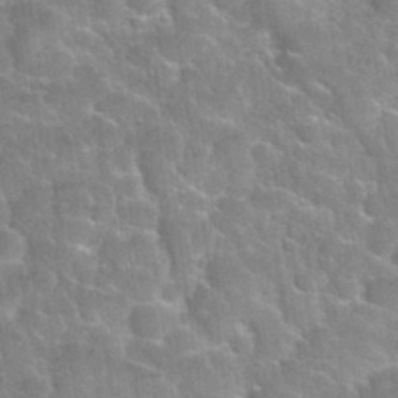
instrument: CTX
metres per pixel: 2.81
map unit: Nhu
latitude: 31.8584
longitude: -51.6505
